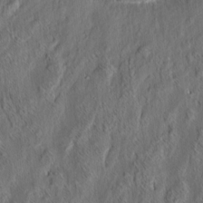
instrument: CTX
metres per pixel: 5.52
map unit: eHh
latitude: 6.5546
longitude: -76.4601
